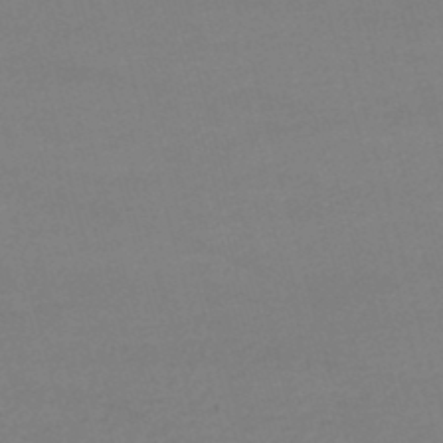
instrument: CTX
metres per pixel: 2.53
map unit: lHb
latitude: -47.8233
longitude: 63.2942
